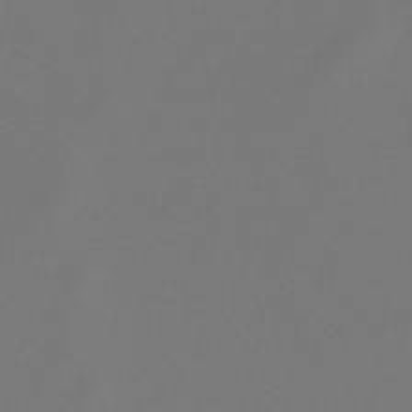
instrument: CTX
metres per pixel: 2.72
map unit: lHb
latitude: -47.5588
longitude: 72.3495
